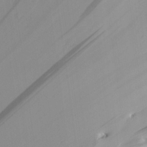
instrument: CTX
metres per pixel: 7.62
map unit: Aa
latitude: 26.6302
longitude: -136.9892
